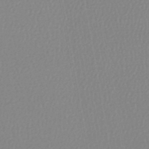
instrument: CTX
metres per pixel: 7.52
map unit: lHb
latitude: -45.4265
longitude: 73.9367
